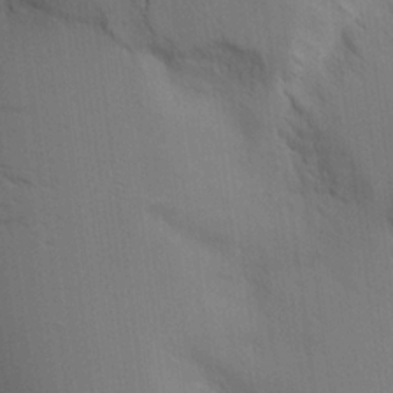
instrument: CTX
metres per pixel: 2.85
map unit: Aa
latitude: 16.5357
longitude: -148.8947
